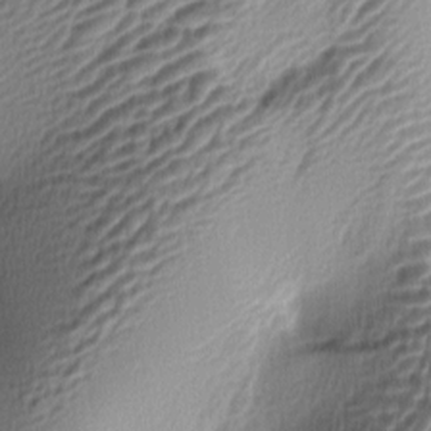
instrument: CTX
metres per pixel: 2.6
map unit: lAa
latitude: -5.2942
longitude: -123.2159
